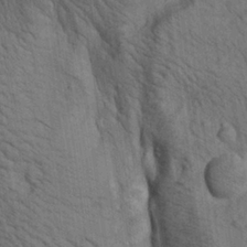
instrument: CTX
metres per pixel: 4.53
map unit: lAa
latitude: 22.2711
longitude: -138.6679
